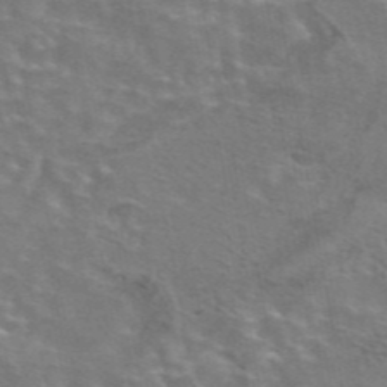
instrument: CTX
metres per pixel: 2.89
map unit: eAb
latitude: 44.4601
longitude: 107.6155
